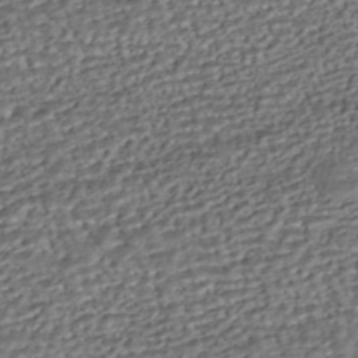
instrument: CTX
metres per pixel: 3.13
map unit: HNhu
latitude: -43.7099
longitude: 107.7100
